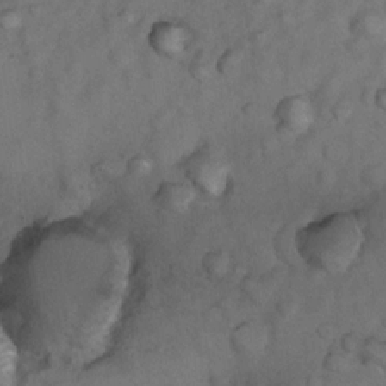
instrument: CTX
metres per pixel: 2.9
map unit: Nhu
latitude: 9.4238
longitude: -23.4048
